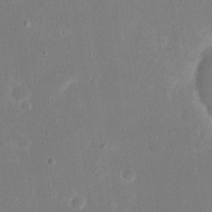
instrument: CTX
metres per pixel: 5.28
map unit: eHh
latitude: 19.3292
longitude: -70.4034
